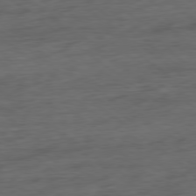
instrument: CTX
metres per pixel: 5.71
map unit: Hpe
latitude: -79.3131
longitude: -19.4615
